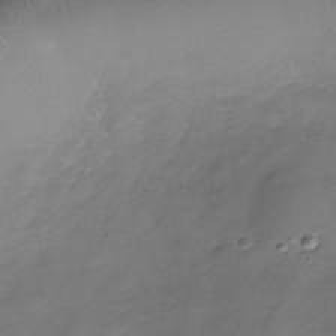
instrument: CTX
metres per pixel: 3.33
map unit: Nhe
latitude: -36.7841
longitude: -87.0836
